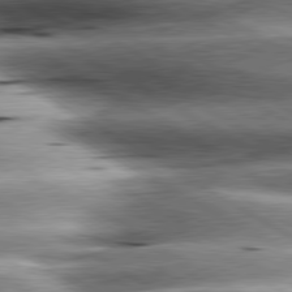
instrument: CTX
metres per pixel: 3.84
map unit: lApd
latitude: 80.4223
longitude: -142.4979
